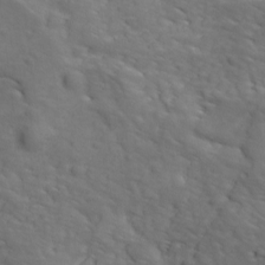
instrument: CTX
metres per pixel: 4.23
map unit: Ave
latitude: 18.0633
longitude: -132.5168
